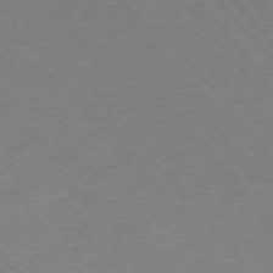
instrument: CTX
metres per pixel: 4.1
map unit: Ap
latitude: -75.4644
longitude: -70.5546
